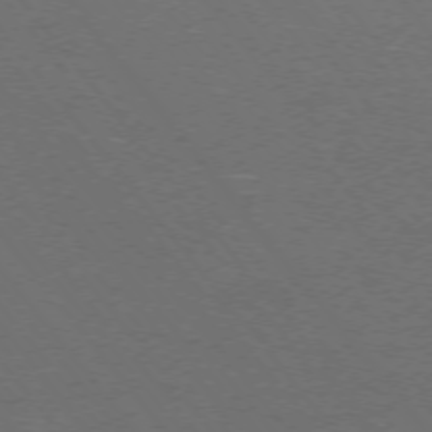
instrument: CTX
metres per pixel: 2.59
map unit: Ap
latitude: -75.4077
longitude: -74.5168
